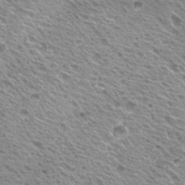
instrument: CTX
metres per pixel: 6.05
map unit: Hto
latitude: 23.0269
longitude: -31.5183
